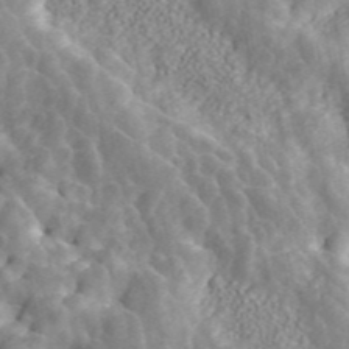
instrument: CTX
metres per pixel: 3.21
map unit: ANa
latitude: 45.3859
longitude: 23.8045
